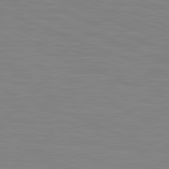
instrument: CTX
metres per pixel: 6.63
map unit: lApd
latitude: 81.8583
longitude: -169.8961
